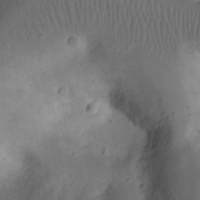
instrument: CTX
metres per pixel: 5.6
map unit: eHh
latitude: 22.8002
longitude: -69.7639
